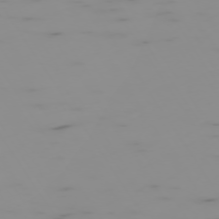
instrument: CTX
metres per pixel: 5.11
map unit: Hpe
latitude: -74.4629
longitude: 7.1242
